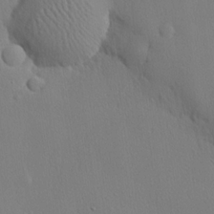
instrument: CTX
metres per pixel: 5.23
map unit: lHvf
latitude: 21.5749
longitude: 141.8989
